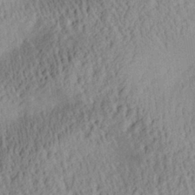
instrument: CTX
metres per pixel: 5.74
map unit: Aa
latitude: 29.7827
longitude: -137.2537
